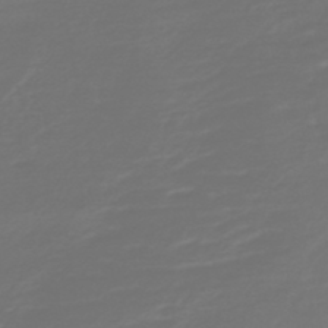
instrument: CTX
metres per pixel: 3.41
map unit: HNb
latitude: -47.4454
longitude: 54.6897
